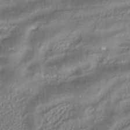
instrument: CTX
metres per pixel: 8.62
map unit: HNhu
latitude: -41.3509
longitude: 107.1809
